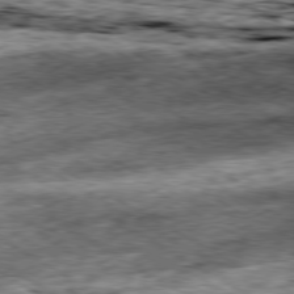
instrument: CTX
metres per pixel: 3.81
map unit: Ap
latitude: -80.1039
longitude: -89.1026
